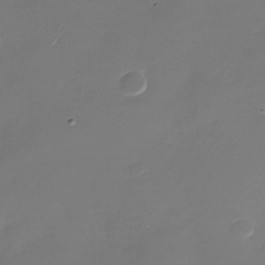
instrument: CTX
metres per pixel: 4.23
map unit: Nhu
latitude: -28.5007
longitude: -67.9717
